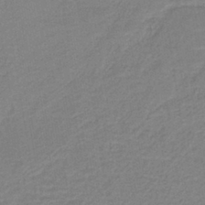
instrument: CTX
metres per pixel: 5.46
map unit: HNb
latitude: -40.4629
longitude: 50.8786
